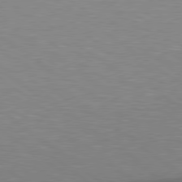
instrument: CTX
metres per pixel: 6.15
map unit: Hpe
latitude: 79.1214
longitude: -153.7450
